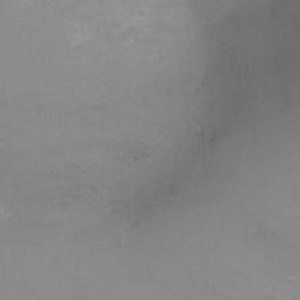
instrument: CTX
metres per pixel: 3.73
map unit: Ht
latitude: -16.8786
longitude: -42.8002
